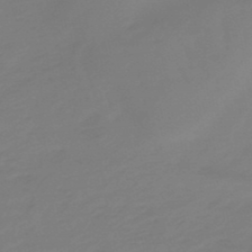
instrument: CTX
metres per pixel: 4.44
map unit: lHb
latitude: -49.3699
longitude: 78.7085
